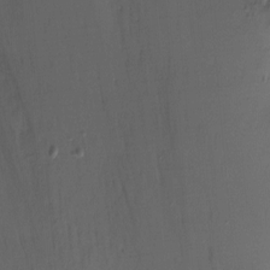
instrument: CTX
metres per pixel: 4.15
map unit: Nhu
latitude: -11.2187
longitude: -45.7638
